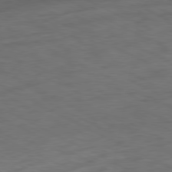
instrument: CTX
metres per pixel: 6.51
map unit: Ap
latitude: -80.7086
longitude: -69.8017
